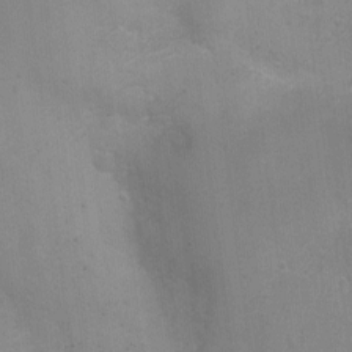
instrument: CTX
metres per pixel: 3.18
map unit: Nhu
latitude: 1.8016
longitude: -16.5545
